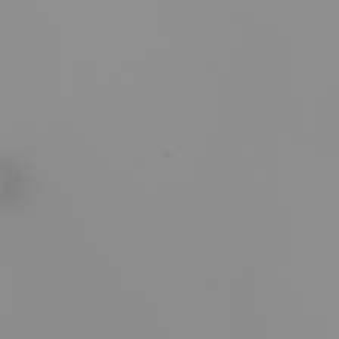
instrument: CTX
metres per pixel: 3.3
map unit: Nhu
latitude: -6.1417
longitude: -96.3845
